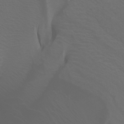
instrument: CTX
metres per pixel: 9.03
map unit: Htu
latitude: -1.2754
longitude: -75.3482
